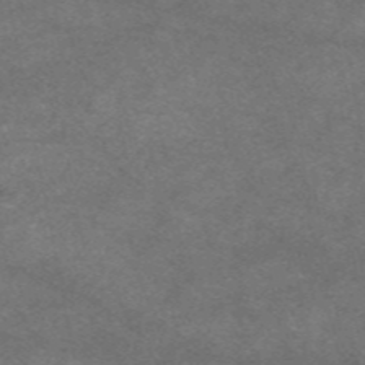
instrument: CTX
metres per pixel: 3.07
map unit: eAb
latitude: 47.6883
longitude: 125.2565
